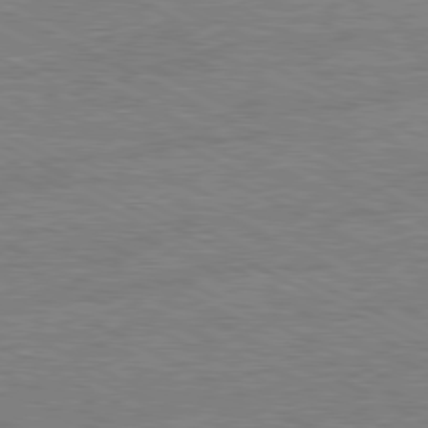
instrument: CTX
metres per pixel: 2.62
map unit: Ap
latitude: -81.3132
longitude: -86.3467
